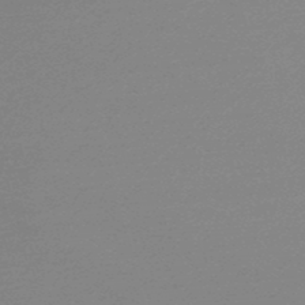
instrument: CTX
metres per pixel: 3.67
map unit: lHb
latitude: -47.5021
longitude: 67.9367
